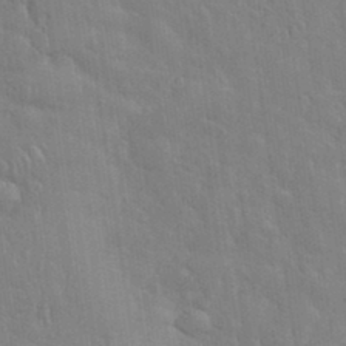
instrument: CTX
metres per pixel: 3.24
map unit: eHh
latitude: 35.2726
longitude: -61.2726
